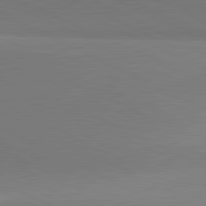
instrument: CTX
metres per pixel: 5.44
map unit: lApd
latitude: 81.6505
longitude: 150.8408
